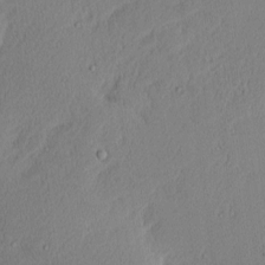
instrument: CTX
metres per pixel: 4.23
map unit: Nhu
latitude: 1.4993
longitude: -77.3481
